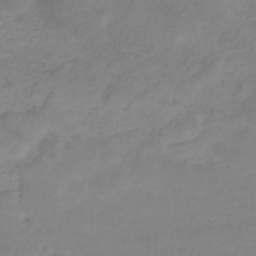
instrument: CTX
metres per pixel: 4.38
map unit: eHb
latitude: -33.1809
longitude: 71.3132
